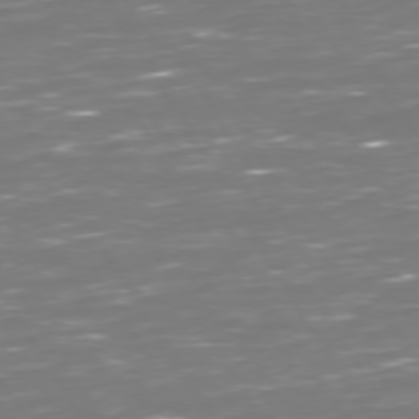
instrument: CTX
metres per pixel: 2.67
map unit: Hpe
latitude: 72.8002
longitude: -126.4979
